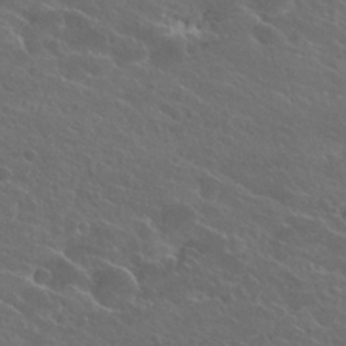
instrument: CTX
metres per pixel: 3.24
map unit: Hto
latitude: 25.4048
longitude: -39.6694
